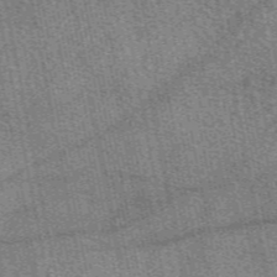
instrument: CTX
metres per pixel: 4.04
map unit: eAb
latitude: 50.3845
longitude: 114.8975
